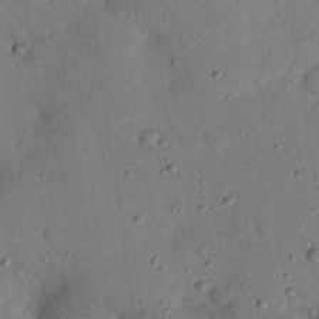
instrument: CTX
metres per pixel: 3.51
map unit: Nhu
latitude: 24.8757
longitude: -73.7639
